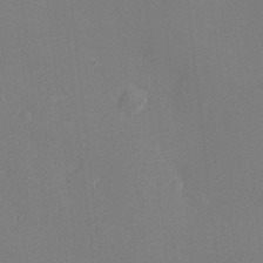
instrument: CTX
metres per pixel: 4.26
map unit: Ht
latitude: -6.9541
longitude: -26.2523
